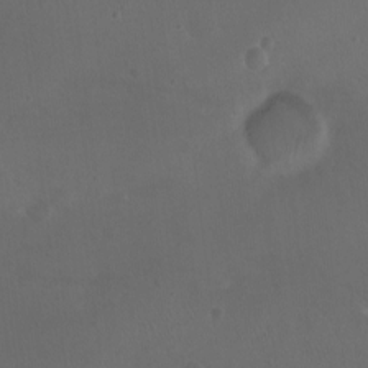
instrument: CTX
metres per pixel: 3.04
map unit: Nhu
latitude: -12.6896
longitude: -41.6693
